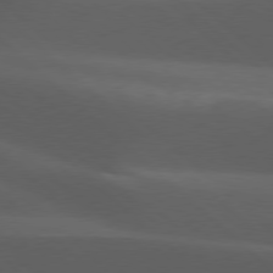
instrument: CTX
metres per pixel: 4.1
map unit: lApd
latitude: 77.6505
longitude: -54.3467
